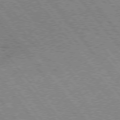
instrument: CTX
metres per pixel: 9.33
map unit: Hpe
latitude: 75.2915
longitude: -149.8205
